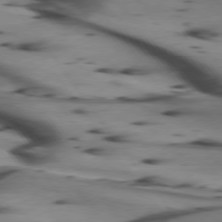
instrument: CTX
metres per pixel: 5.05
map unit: lApd
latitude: 74.8569
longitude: -65.1592
